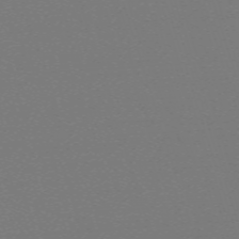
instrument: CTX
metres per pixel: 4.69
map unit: eHh
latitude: -63.2376
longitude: 52.7841
